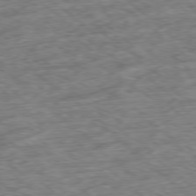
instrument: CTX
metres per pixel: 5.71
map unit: Hpe
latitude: -78.8030
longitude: -15.9528
